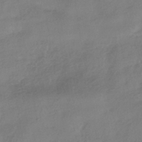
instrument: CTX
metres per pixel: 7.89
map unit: HNhu
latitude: -41.8989
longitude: 97.1809
